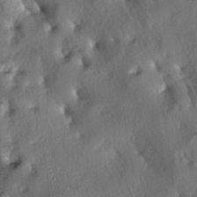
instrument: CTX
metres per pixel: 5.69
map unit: lAa
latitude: -5.1809
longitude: -124.9325
